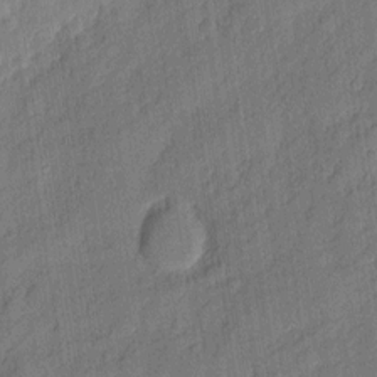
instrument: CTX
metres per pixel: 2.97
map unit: eHh
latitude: 5.8961
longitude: -75.7639
